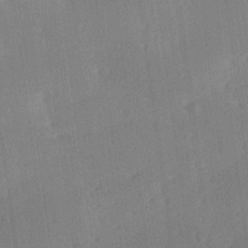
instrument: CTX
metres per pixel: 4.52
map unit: Ave
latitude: 18.3278
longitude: -137.1215
